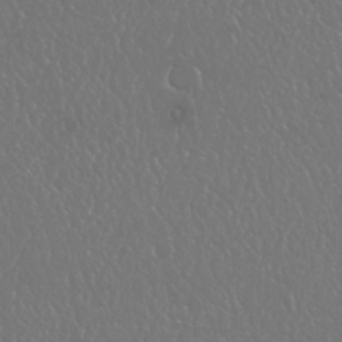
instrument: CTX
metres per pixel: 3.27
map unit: Nhu
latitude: 25.3103
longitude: -59.9906
